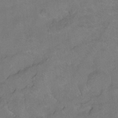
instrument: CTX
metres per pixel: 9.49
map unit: Hto
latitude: -7.4454
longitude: -36.4034
